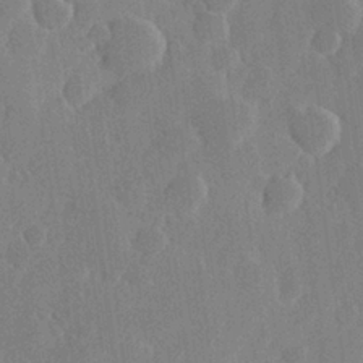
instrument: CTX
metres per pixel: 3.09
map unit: Hve
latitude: 25.8772
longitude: 149.8045
